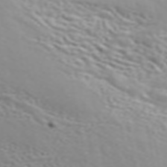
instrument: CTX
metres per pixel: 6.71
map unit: ANa
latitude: 45.4426
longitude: 28.0661
